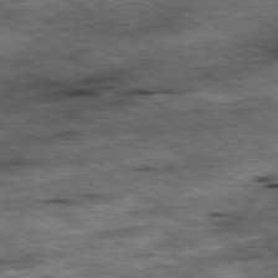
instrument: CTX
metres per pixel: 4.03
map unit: Ap
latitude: -80.8786
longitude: -90.0255
